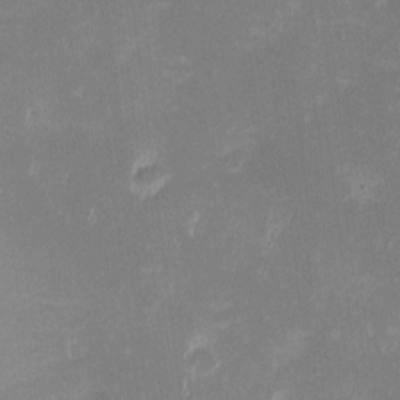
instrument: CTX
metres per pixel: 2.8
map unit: eHh
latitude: -1.8612
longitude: -84.5168
